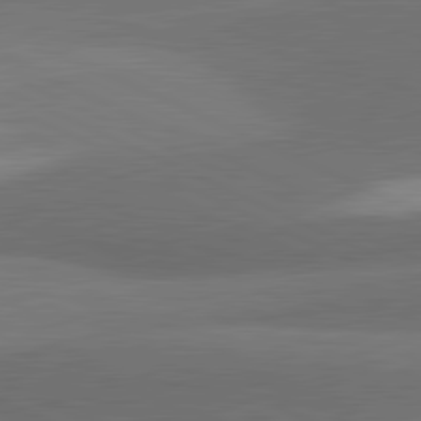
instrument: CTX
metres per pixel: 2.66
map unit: lApd
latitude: 81.5938
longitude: 139.5777
